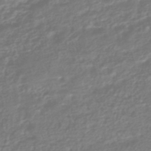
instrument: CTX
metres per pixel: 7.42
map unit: HNhu
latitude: -45.4454
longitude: 98.6896
